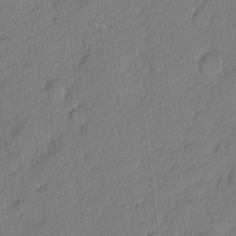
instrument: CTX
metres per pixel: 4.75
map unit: eHh
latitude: 6.2145
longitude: -75.4615
